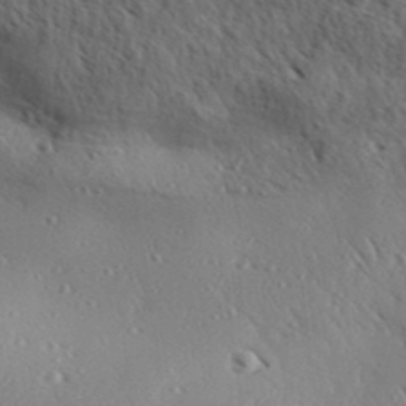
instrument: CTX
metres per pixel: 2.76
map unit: Aa
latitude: 30.3468
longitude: -139.3293
